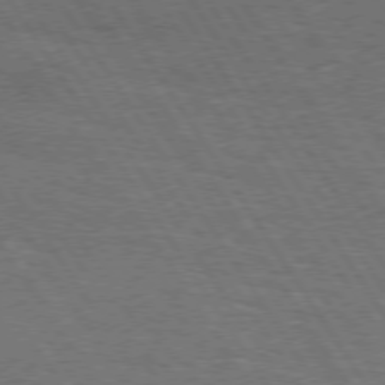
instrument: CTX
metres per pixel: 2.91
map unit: Hpe
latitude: 74.6868
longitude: -141.7449
